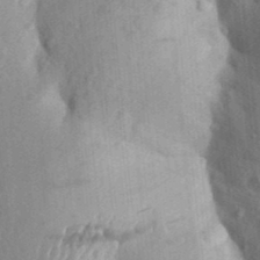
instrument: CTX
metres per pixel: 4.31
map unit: Aa
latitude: 25.6127
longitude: -149.8583
